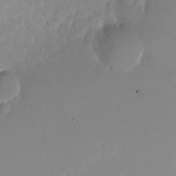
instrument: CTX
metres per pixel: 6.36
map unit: Nhu
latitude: -24.0472
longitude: -73.4049
